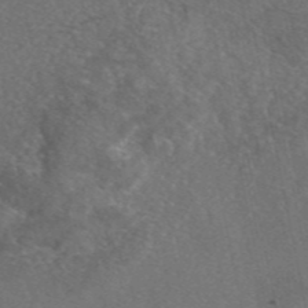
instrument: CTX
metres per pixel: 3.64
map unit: eAb
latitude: 46.5546
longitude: 111.6721
